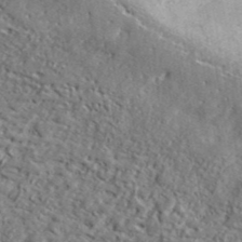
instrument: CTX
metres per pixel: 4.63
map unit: lHvf
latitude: 41.7638
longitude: -88.6680
